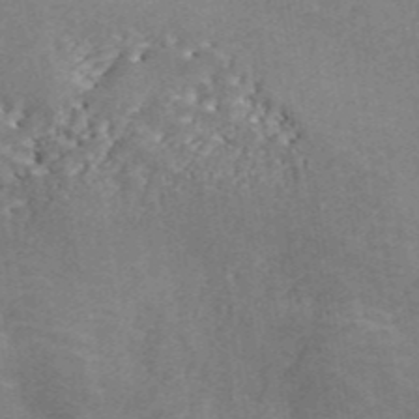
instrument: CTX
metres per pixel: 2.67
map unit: ANa
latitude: 44.4412
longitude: 45.8989
